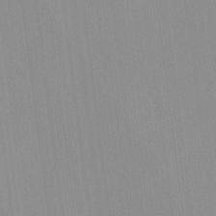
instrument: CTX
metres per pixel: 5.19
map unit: lHvf
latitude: -13.1431
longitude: -103.2159
